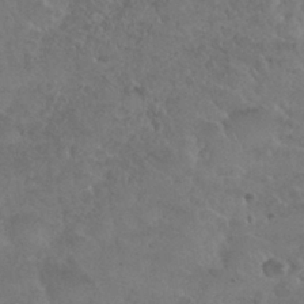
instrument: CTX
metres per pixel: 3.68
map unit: Nhu
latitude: 29.2915
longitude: -52.6302
